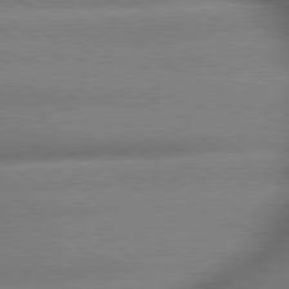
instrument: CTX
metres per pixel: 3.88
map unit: lApd
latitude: 79.4805
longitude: -163.9528
